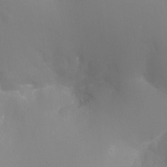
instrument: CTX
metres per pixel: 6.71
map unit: Ht
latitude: -16.7652
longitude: -42.4223
